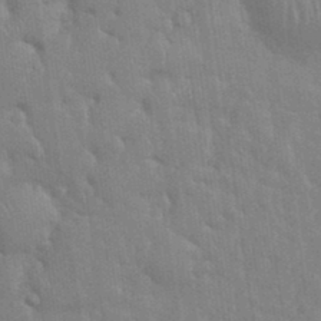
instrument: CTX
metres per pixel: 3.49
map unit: eHh
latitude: 35.5938
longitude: -61.0647
